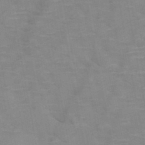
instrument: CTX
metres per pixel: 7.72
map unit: HNb
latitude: -47.6533
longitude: -47.7639
